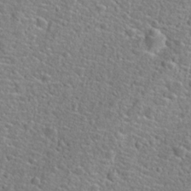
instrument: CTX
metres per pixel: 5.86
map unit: Hto
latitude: 24.9513
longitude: -49.3860
